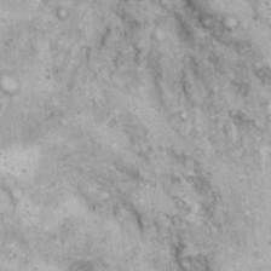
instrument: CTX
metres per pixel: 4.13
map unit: eHh
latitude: 17.2915
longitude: -63.1592
